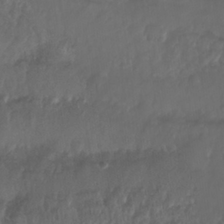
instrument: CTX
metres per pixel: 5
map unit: Nhu
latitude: 26.1389
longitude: -63.0459
